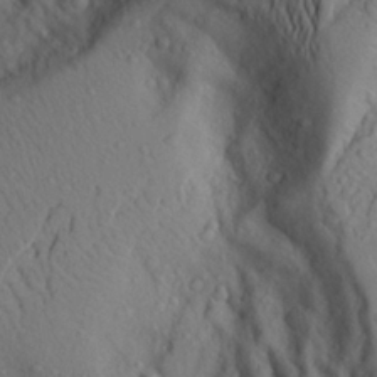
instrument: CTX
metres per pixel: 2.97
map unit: Aa
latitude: 25.4237
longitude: -147.7828
